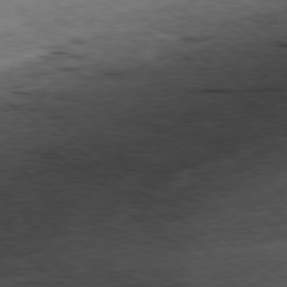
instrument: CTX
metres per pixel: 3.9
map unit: Ap
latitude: -79.7099
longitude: -91.8961
